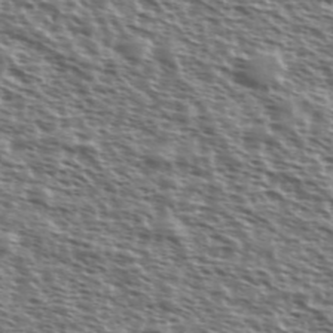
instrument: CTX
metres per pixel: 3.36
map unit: Ave
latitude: 38.0255
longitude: -111.8206
